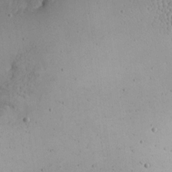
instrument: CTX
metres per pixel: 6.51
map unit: eHh
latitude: 17.2159
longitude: -70.1578
